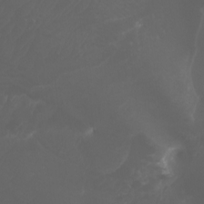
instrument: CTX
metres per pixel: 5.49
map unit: Htu
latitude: -4.8786
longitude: -75.6883
